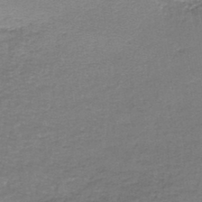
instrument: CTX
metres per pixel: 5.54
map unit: lHb
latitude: -43.7855
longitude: 58.4817
